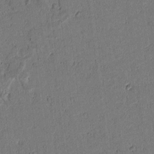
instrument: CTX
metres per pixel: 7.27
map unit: lAvf
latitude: 5.3859
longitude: 168.5573
